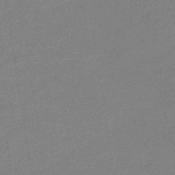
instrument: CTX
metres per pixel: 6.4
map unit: eHb
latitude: -36.8597
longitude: 76.9920
